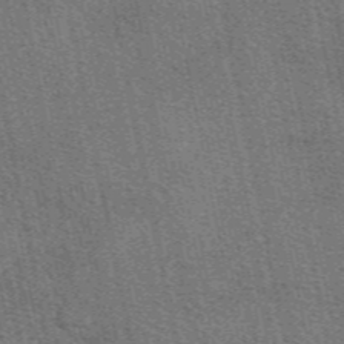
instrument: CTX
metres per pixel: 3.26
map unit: eAb
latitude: 48.8947
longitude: 116.1983
